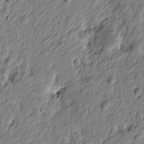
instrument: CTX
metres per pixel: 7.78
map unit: Htu
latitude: -4.0850
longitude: 179.5966
